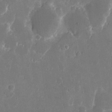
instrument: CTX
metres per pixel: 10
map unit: eHh
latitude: 8.9325
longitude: -69.1403
